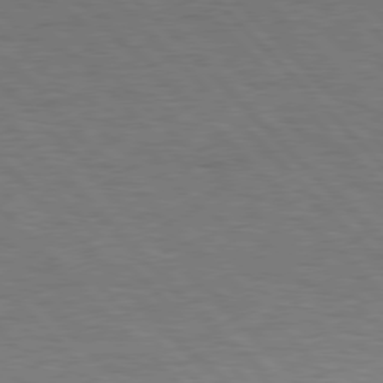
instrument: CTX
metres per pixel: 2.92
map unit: Hpe
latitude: 76.8758
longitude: -154.5924
